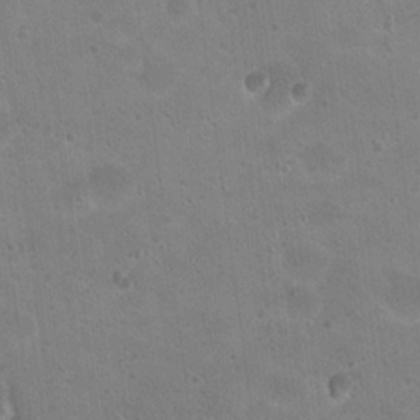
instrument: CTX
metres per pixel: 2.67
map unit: Nhu
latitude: 17.9150
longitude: -30.0444
